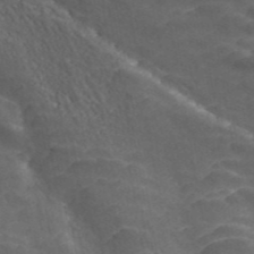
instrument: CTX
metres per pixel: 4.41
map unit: ANa
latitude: 44.5735
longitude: 38.3306
